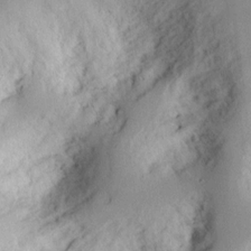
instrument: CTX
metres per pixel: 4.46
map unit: Ht
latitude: 8.6302
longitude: -75.2537
